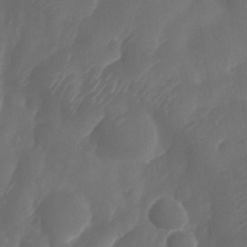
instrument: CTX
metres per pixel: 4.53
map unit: Nhe
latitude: -33.8801
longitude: -145.4048
